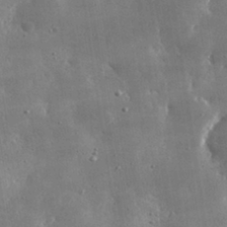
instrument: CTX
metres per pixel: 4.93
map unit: lHvf
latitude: 31.0648
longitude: -92.3467
